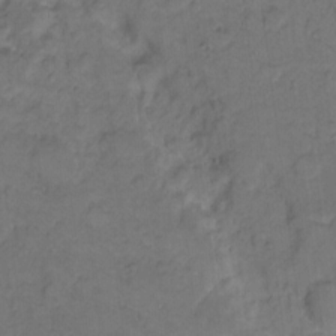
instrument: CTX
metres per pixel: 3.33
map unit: eHh
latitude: 7.3671
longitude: -63.7072
